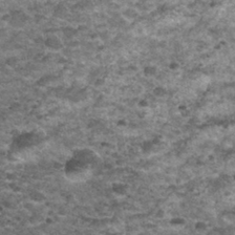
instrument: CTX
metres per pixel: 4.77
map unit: Nhu
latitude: 32.0633
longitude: -52.7813
